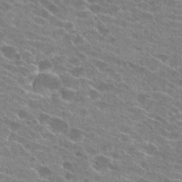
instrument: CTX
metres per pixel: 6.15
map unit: Hto
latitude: 24.4034
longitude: -43.5749
